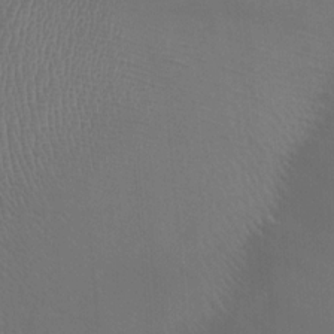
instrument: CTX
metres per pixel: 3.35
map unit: HNhu
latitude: 2.4412
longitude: -3.0080
